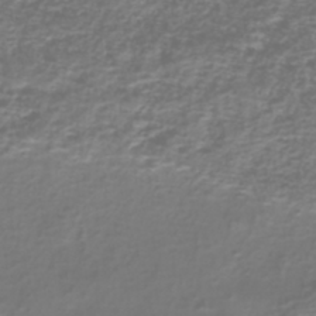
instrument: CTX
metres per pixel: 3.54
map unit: eHh
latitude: -43.3698
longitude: -33.1214
